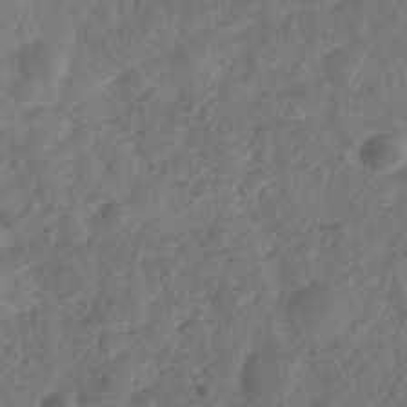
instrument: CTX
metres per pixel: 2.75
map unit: Nhe
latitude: -36.3117
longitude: -176.5923
